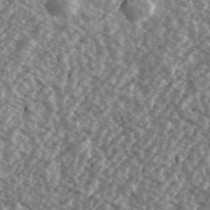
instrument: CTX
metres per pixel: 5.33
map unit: Ave
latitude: 39.1970
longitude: -111.4805
